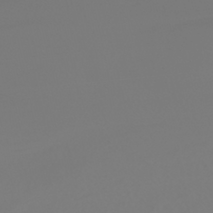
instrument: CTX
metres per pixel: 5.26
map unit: HNhu
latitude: -40.8408
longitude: 100.4817
